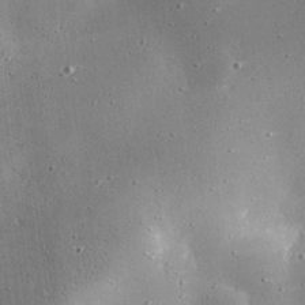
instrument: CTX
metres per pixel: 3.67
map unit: eHh
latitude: 25.2348
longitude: -89.0081
